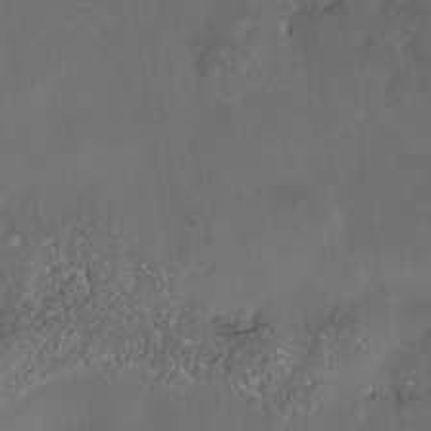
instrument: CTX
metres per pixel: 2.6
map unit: Nhe
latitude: -36.7841
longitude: -118.1389
